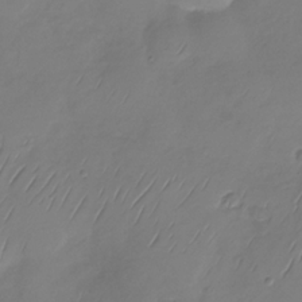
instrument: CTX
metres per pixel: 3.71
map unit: Nhu
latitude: -29.4454
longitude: -59.0459
